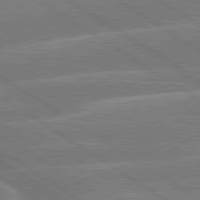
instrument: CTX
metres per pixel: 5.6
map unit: lApd
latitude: 79.7828
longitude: -130.5735
